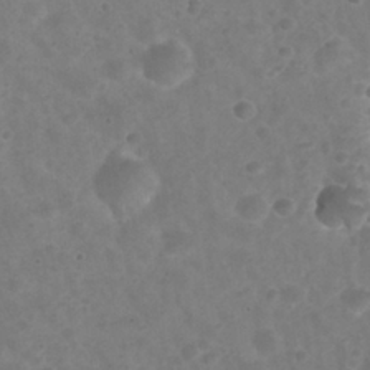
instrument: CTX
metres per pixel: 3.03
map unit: Nhu
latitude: 25.7638
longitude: -52.6680
